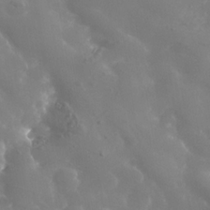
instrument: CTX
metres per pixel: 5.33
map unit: Nhe
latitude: -36.6896
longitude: -90.7813
